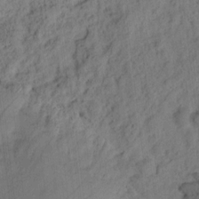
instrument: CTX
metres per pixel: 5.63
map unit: Ht
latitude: 9.8395
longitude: -74.8380
